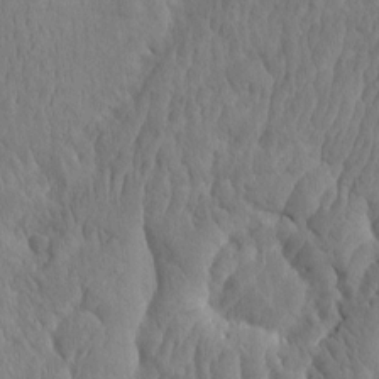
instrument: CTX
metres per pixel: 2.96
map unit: eHh
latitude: -3.3509
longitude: 14.8408
